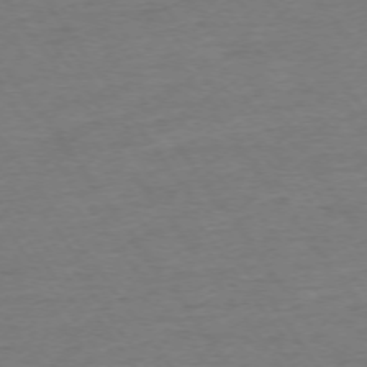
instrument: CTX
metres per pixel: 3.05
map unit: Ap
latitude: -74.4062
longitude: -85.1025
